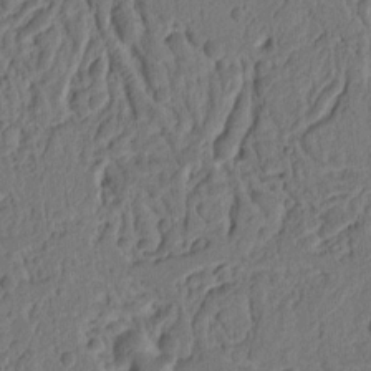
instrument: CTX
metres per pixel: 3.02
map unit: Ht
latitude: 10.5546
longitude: -74.8569
